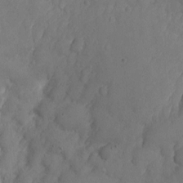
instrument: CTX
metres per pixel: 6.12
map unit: Nhe
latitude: -1.3699
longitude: -58.7624
